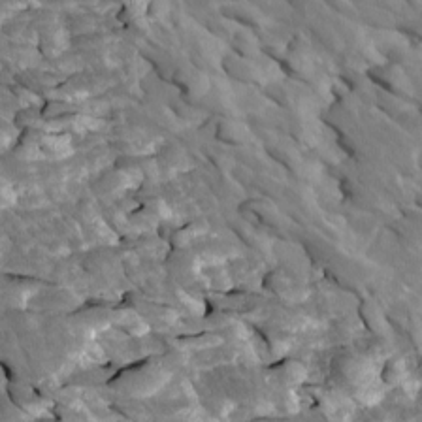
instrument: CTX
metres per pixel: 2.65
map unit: Htu
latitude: 1.1592
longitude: 142.8030
